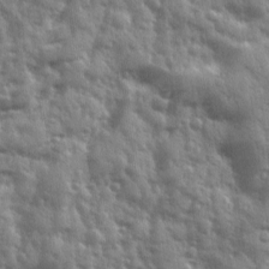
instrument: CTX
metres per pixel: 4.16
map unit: Ave
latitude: 12.2145
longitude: -103.1970
